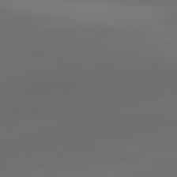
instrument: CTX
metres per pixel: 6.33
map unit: lApd
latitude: 80.9514
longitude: -83.4237
